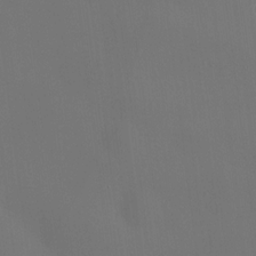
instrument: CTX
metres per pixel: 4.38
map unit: HNhu
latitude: 9.8961
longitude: 10.1417
